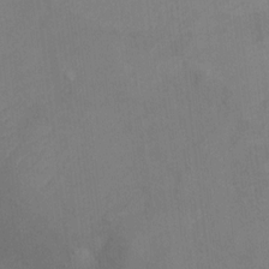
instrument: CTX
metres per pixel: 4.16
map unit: Ht
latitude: 7.9717
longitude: -37.5371
